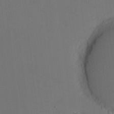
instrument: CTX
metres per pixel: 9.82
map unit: Nhu
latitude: -1.3321
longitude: -73.5560
